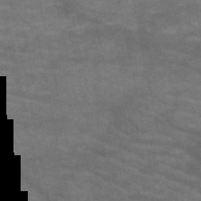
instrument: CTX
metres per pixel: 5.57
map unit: HNb
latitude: -53.2942
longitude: -44.1200
